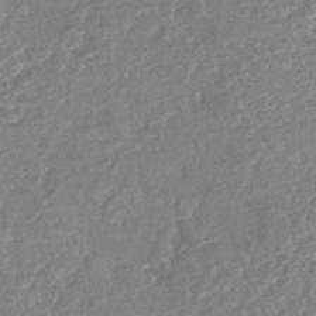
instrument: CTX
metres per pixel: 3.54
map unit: lHb
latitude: -43.2564
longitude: 79.8989
